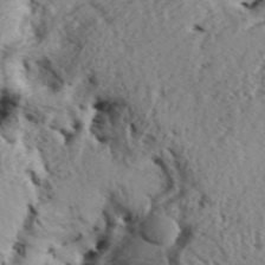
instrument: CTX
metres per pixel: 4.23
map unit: Aa
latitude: 32.0255
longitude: -136.4034
